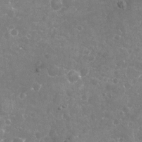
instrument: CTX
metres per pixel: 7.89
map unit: Nhu
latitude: -17.9367
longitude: -57.5749
